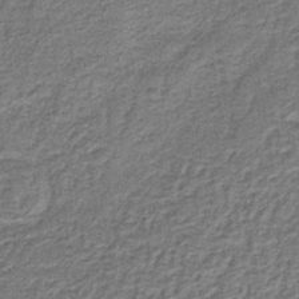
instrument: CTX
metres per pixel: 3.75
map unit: HNb
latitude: -39.3510
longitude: 50.8219
